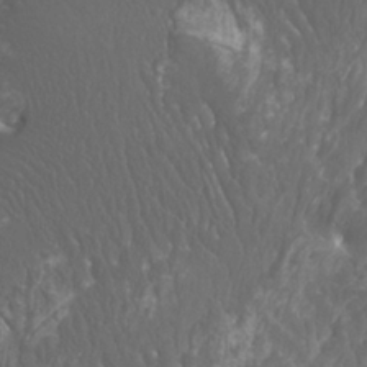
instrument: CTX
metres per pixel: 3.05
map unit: Htu
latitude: -11.5588
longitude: -73.3482
